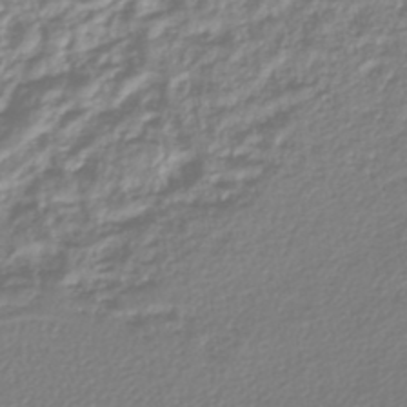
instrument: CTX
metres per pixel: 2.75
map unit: lHb
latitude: -44.9353
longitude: 75.8423
